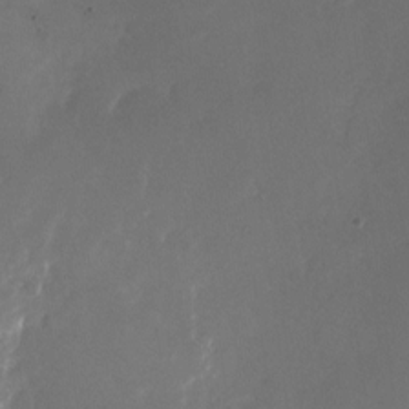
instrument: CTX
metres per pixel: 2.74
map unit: Nhu
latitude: -27.4454
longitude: -72.9892
